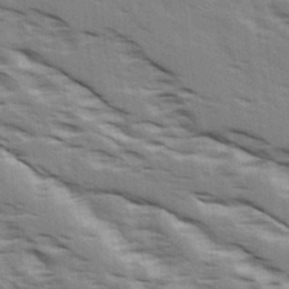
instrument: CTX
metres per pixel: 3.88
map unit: Ave
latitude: 15.9906
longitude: -129.7827
